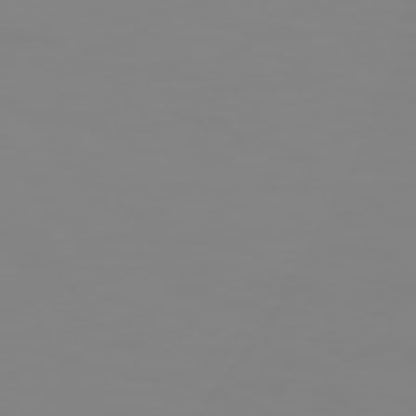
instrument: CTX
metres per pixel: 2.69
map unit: Hpe
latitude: 74.4979
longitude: -127.4238
